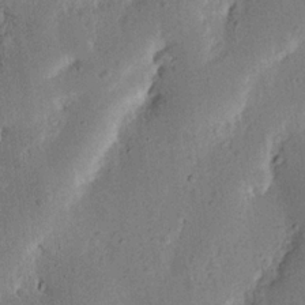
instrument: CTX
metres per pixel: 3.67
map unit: Nhu
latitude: 19.5182
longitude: -74.7057
